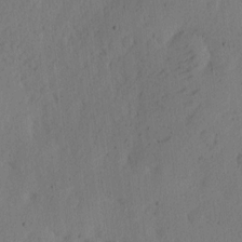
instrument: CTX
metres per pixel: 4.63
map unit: eHh
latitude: 2.7813
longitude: -78.6113
